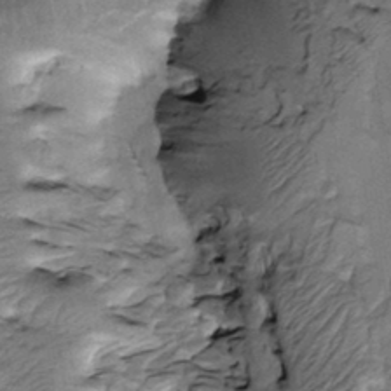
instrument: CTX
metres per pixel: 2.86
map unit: Htu
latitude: -2.5195
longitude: 150.1605
